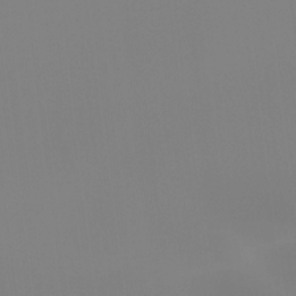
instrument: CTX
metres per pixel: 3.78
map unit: Hto
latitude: -8.1606
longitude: -47.7639
